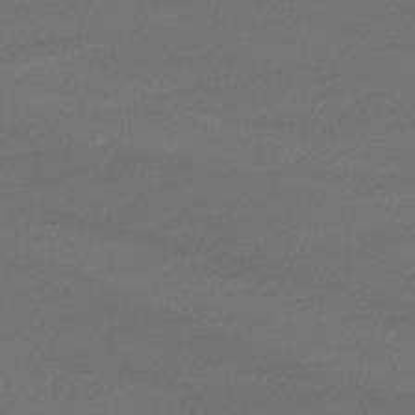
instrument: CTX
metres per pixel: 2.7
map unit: HNhu
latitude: -43.1998
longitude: 102.6330
